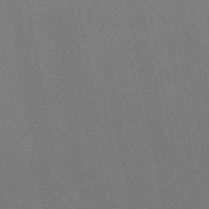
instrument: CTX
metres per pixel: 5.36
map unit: eAb
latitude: 46.8002
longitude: 121.9745
